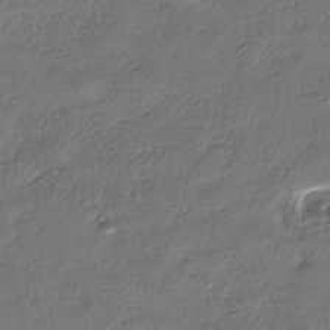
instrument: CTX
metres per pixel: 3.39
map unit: eHh
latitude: -41.6911
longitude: 123.0109
